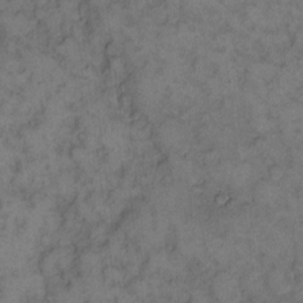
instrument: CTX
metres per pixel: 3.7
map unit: eHh
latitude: 12.0444
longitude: -63.8206
